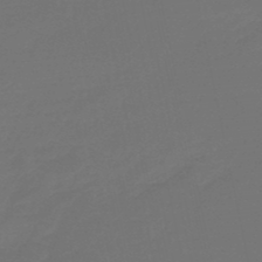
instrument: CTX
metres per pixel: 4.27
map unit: eHb
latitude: -47.5966
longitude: 82.0850
